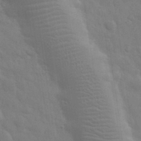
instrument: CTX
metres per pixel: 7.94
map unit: eHh
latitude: 33.0081
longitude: -70.3278
